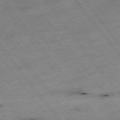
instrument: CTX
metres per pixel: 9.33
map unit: Hpe
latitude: -75.7289
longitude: -22.2522
